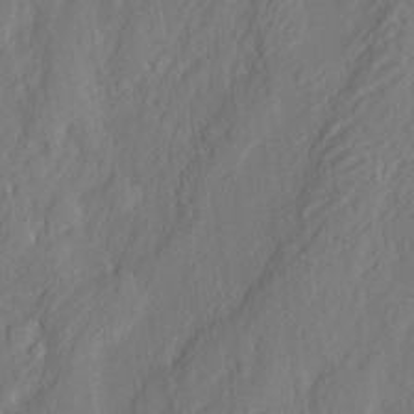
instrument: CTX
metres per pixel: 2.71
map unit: eHh
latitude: 3.8961
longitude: -77.5560
